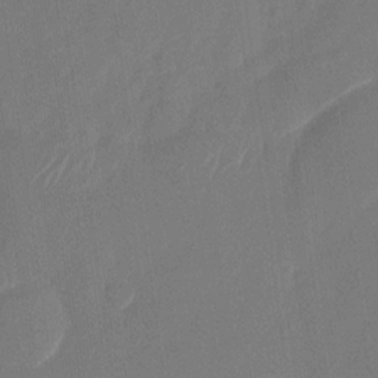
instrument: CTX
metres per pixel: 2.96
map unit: Nhu
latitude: -28.3495
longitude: -65.8394
